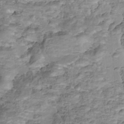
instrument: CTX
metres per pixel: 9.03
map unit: Nhu
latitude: -38.3873
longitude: -81.3482
